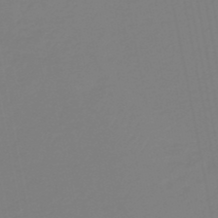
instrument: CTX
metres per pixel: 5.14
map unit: HNb
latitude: -37.9745
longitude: 55.5777
